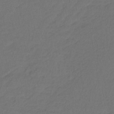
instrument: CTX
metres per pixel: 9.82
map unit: lHb
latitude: -39.8045
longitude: 63.8233
